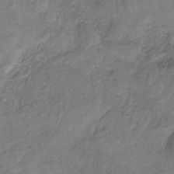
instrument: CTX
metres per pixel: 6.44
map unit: HNb
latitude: -36.4062
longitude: 57.2943
